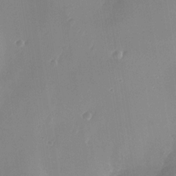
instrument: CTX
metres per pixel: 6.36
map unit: Nhe
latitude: -35.5399
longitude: -118.1955
